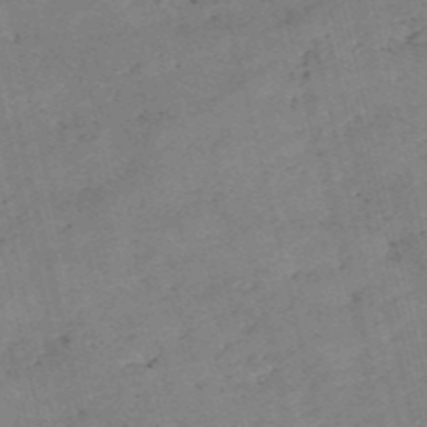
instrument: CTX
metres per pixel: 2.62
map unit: eHh
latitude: -55.1431
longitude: -91.2915
